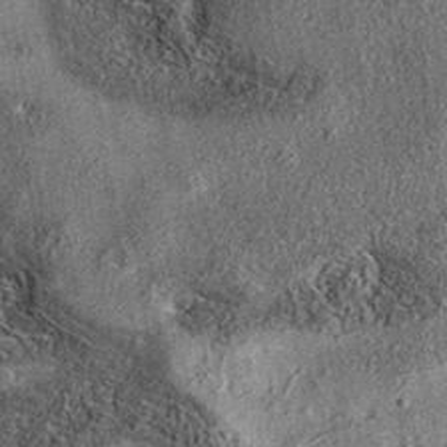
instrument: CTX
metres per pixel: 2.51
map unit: eAb
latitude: 36.9513
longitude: 108.0661
